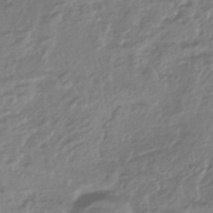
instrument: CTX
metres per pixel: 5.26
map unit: HNhu
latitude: -44.1606
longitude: 97.1053
